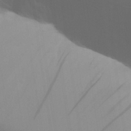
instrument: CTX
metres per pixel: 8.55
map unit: Aa
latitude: 31.4238
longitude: -133.3671
